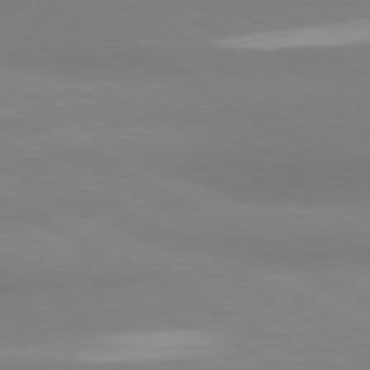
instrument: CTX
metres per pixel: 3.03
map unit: lApd
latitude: 81.2348
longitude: -179.7450
